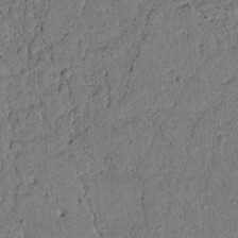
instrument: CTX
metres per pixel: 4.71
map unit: lAvf
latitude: 5.3293
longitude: 168.1794
